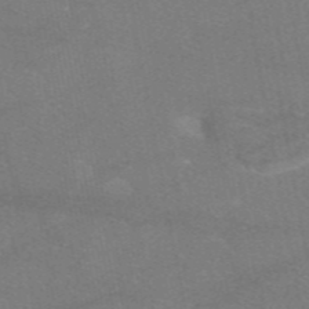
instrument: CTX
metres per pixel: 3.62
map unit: eAb
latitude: 47.8017
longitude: 120.3873
